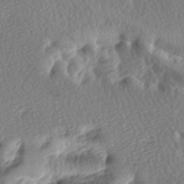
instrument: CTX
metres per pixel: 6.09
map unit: lAa
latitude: -8.5196
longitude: -127.0081
